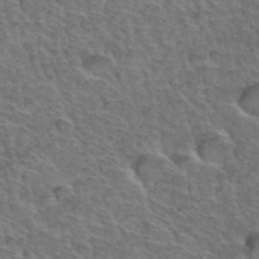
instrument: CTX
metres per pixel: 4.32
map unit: Hto
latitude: 35.4426
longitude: -47.2915
